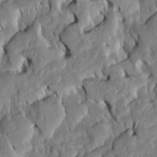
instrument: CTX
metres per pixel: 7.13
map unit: Htu
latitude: -6.8408
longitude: 145.3510
